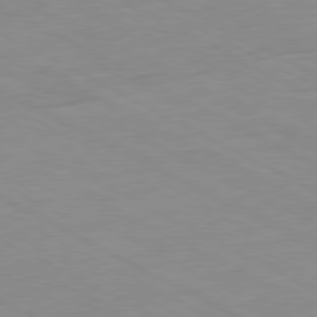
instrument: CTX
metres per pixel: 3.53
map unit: Ap
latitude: -80.7274
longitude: -92.4790
